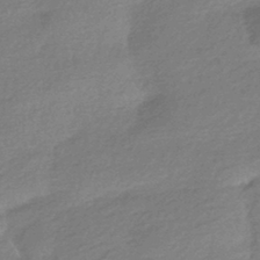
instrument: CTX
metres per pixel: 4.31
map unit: HNhu
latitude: -43.2753
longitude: 93.4076
